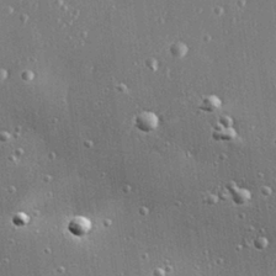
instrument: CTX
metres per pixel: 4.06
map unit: Hve
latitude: 28.3656
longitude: -90.5357
